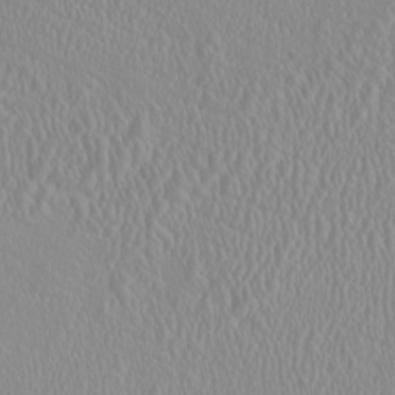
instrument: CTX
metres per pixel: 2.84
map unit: HNhu
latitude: -1.0487
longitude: 1.4077
